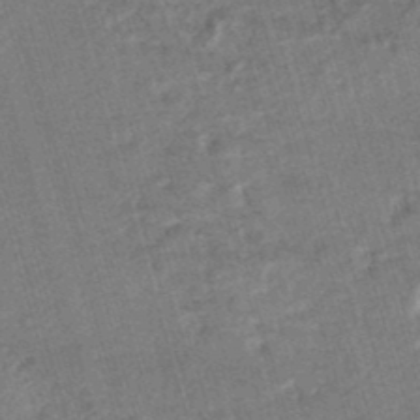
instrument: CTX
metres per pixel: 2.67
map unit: HNhu
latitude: -47.6722
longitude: 99.4076
